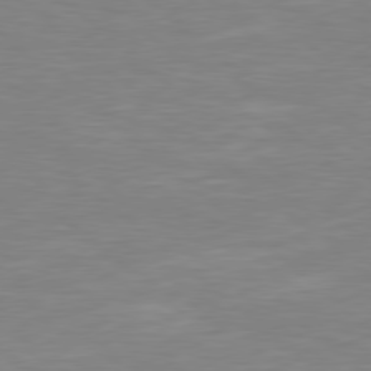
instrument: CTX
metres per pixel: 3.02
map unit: Hpe
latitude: 78.1011
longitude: -125.8205
